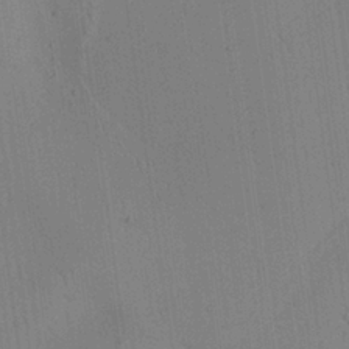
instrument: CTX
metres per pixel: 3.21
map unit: Aa
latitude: 25.4048
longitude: -137.6316
